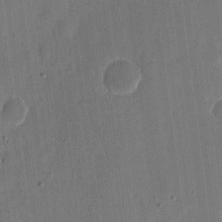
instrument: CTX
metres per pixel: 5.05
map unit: eHh
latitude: 11.0270
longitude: -70.1011
